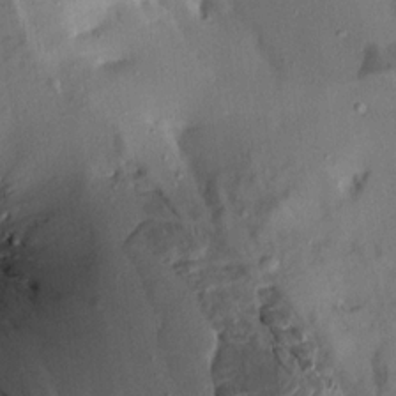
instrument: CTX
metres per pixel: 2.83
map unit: Aa
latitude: 13.6505
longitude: -143.9717
